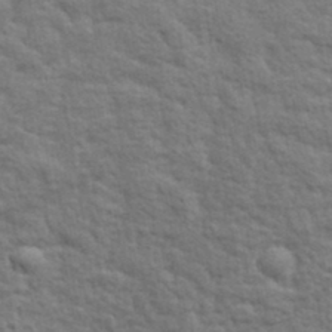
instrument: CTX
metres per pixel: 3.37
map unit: lHvf
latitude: 38.0255
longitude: -89.4616
